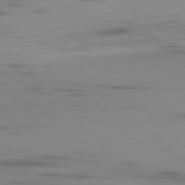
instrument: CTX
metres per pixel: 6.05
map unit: Ap
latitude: -81.1053
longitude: -61.8016
